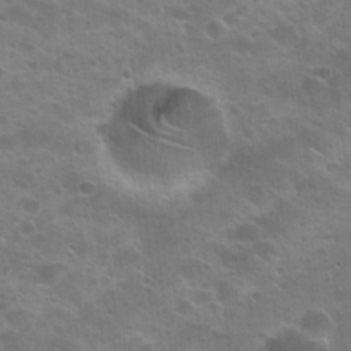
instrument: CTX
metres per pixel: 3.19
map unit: Nhu
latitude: 25.4993
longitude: -50.6679
